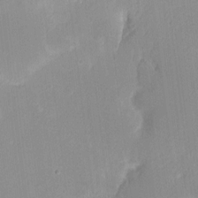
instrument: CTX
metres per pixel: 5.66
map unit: HNhu
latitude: 7.4804
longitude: -5.1403
